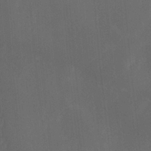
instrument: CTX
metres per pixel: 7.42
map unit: Ave
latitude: -0.4818
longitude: -113.2537
